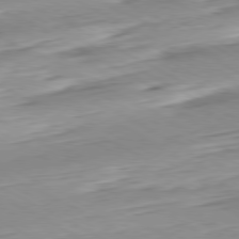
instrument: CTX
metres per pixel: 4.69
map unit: Hpe
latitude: -80.5763
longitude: 24.1039
